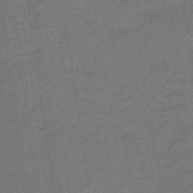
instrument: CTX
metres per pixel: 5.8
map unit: eHb
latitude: -47.1998
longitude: 87.6344
